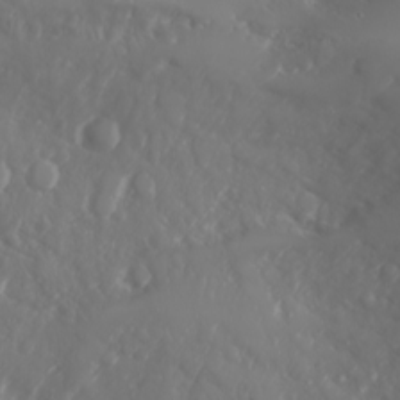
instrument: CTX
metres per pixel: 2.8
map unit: Nhu
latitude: -6.8030
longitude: -89.4994
